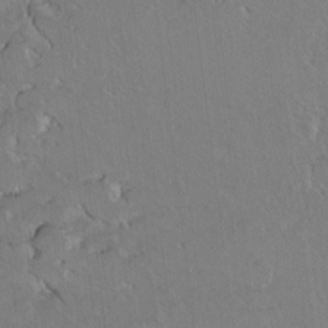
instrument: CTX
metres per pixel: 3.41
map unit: Ht
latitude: 6.8002
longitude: -29.9339
